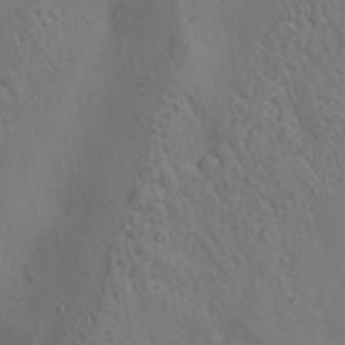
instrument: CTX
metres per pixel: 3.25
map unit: lAa
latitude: 22.4790
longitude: -138.3845
